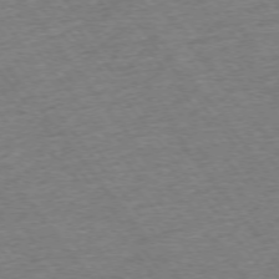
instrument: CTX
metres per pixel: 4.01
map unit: Ap
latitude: -75.1809
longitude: -88.4790
